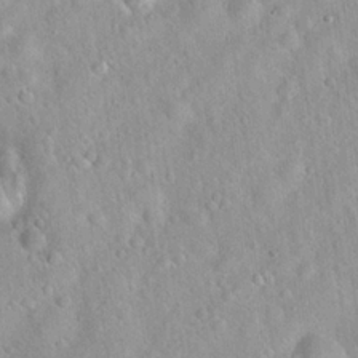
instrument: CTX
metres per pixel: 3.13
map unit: Hto
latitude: 21.1781
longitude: -53.1025
